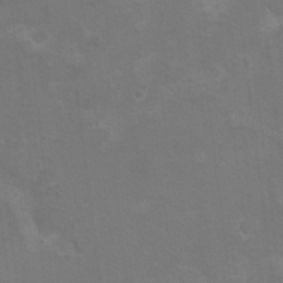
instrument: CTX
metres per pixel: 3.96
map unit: Hto
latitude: 8.8758
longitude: -30.3279
